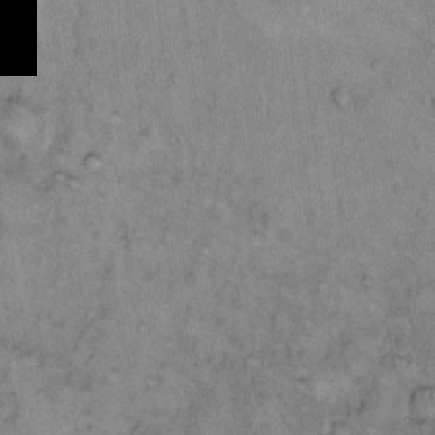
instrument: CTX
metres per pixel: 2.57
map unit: Hto
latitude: 12.7435
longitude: -58.6868
